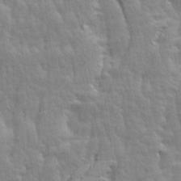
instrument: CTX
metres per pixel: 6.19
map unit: Ave
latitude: 14.1578
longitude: -134.1011
